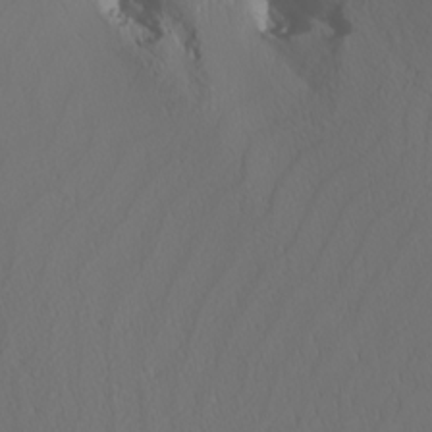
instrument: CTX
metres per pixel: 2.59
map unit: Nhu
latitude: -4.3117
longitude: -90.2334
